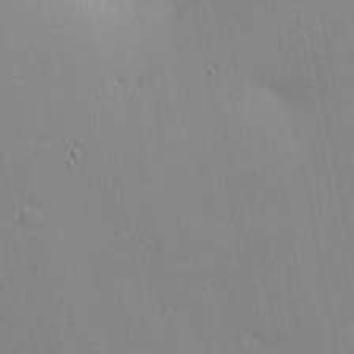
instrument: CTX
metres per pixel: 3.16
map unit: eHh
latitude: -3.0864
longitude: -81.3293
